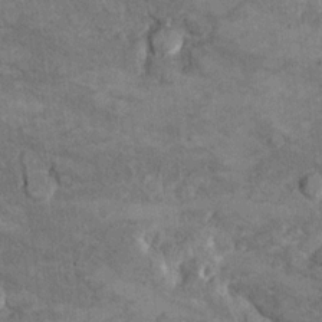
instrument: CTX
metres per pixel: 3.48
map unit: Hto
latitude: 9.6883
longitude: -36.2522
